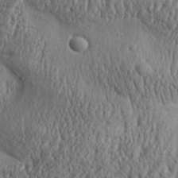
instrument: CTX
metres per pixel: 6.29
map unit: Aa
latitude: 30.4223
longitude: -137.7450
